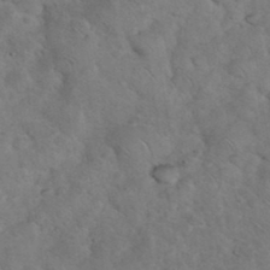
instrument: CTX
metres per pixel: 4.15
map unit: eHh
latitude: 36.6302
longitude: -66.2333
